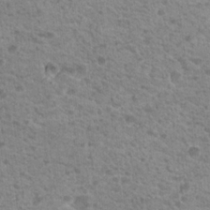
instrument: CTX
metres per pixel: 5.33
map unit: Nhu
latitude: 19.1403
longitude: -31.7639
